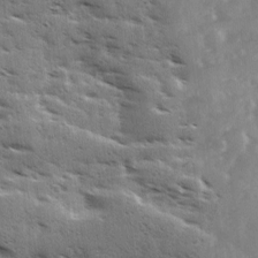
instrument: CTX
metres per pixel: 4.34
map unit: Ave
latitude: 11.1592
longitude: -102.6490
